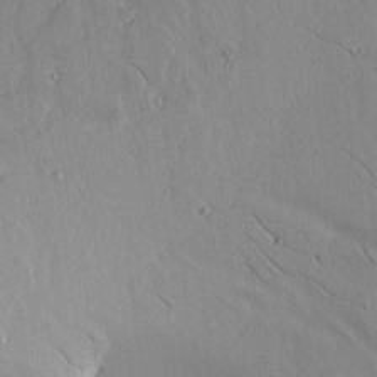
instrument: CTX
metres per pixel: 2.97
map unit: lAvf
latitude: 15.7072
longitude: -125.5938
